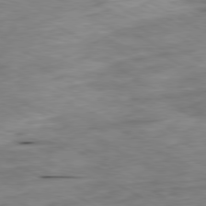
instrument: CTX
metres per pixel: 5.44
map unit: Ap
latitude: -80.3495
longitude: -73.6127
